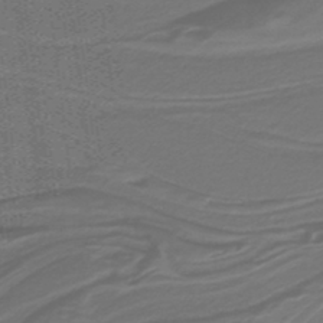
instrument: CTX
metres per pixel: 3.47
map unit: lHb
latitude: -39.8045
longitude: 54.5007
